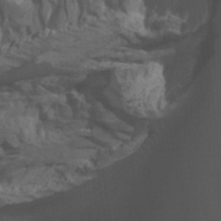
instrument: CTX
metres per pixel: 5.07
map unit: Htu
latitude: -3.7477
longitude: -72.7625
